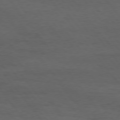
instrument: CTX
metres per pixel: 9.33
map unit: Hpe
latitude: 75.2726
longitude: -145.4804
